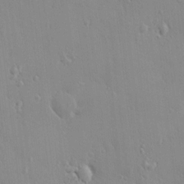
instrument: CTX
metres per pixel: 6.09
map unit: HNhu
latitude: 5.9339
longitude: 1.1620
